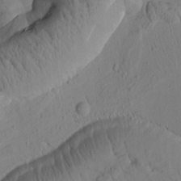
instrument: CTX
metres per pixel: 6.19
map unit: Htu
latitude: 2.2144
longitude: 177.8800
